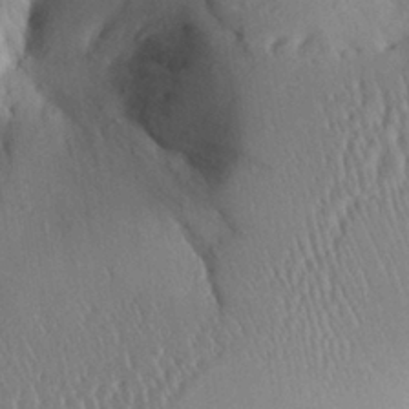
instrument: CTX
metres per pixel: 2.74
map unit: Aa
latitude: 28.7057
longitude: -135.4993
